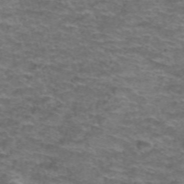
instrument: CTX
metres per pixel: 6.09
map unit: Hto
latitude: 38.4034
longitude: -41.4993
